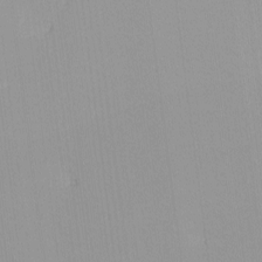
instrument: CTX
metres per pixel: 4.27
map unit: lHvf
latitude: -12.1606
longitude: -104.2712
